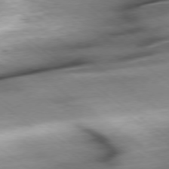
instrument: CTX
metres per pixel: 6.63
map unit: Ap
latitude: -78.8597
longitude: -91.4804
